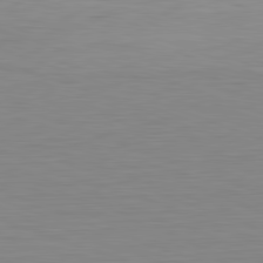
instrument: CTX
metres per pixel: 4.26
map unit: Hpe
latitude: -82.1417
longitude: 9.5399
